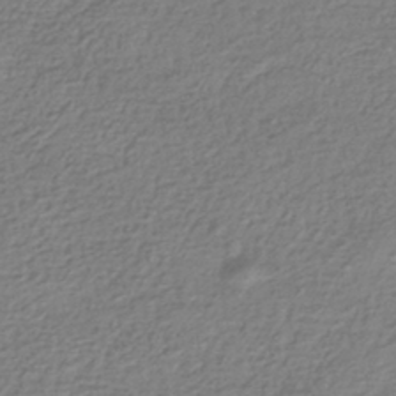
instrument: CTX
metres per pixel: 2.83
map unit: HNhu
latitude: -42.8785
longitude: 98.7463
